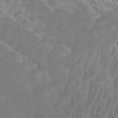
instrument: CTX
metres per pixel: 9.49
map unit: Htu
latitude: 3.2726
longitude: -20.4979
